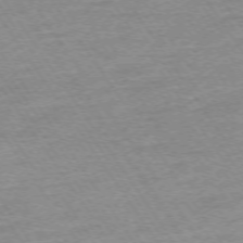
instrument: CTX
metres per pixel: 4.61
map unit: Ap
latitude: -74.5196
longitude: -84.4979
